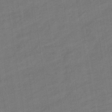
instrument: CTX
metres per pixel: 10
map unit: eHb
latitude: -36.6896
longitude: 79.3509
